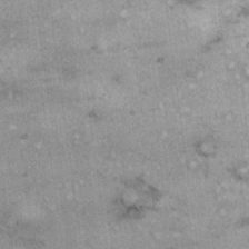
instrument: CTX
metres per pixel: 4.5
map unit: eHh
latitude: 17.1025
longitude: -63.4616
